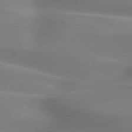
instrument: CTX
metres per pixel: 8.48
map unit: lApd
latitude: 75.7828
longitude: -60.3656
